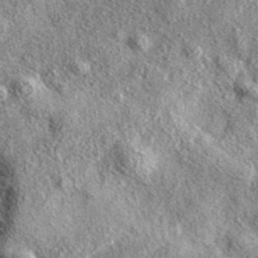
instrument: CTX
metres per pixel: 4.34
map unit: eAb
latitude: 37.9717
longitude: 109.5210
